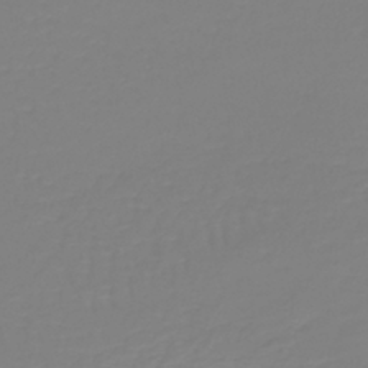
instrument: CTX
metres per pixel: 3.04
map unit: lHb
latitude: -41.4265
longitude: 60.4062
